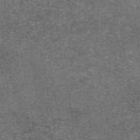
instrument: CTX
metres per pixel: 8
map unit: eAb
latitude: 46.7436
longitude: 104.0283
